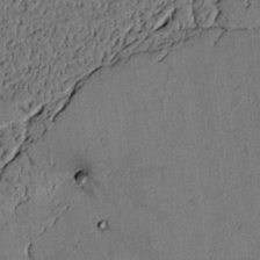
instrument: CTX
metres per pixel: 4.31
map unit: lAvf
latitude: 4.5357
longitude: 168.9352
